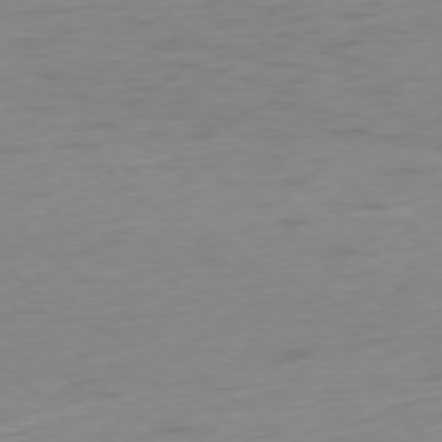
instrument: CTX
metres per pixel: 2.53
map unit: Ap
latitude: -78.2172
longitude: -63.2159
